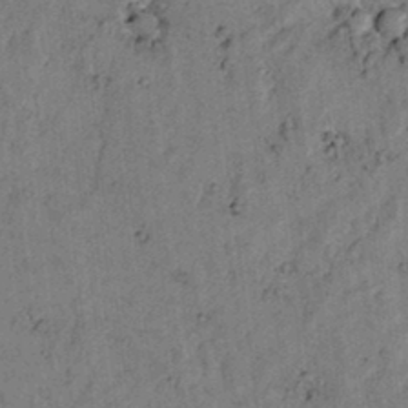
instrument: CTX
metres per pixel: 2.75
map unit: lAvf
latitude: 5.2726
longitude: 158.9352
